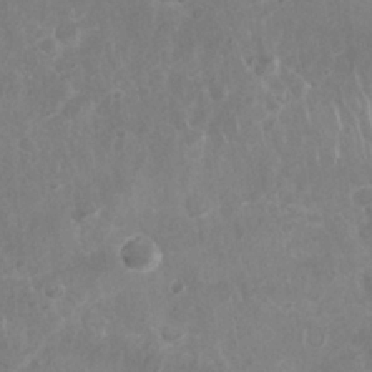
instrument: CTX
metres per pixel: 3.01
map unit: Nhu
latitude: 27.2537
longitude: -64.0255
